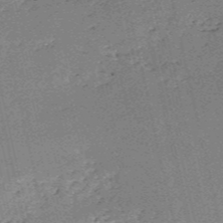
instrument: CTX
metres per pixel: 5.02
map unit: HNb
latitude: -53.8800
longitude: -40.1577
